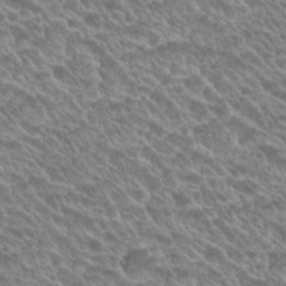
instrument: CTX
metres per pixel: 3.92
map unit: Hto
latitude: 21.8395
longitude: -38.0822
